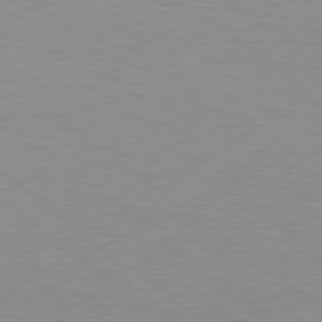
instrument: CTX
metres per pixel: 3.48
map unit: lApd
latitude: 79.0837
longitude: -95.6316
